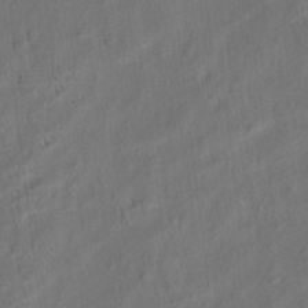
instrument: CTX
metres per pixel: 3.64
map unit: eHh
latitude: 6.3656
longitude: -76.9702
